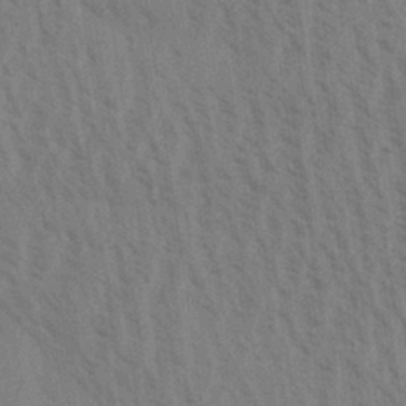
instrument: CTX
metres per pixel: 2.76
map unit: Aa
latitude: 30.7436
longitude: -139.0458
